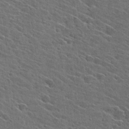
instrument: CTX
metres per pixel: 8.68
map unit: Hto
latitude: 27.8961
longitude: -45.2159
